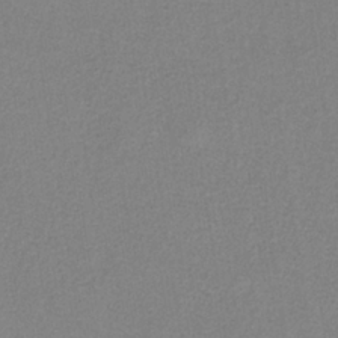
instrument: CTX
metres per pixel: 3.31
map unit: HNb
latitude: -35.5210
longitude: 52.0094
